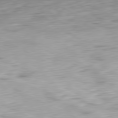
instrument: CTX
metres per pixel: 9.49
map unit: Ap
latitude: -81.4266
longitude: -67.3859
